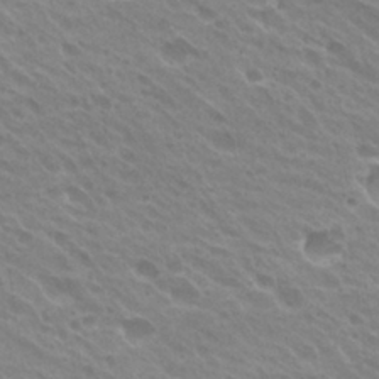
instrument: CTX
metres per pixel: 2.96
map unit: Hto
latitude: 27.2726
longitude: -35.3292
